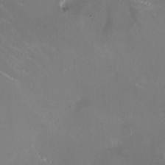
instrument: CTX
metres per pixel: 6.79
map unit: HNhu
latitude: 0.8191
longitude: -3.0458
